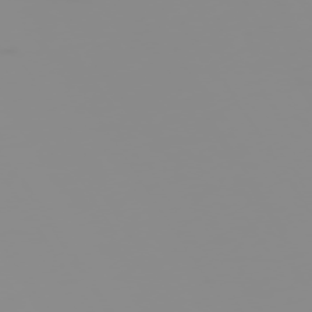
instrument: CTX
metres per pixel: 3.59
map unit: Hpe
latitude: -74.7841
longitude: 6.1794
